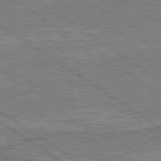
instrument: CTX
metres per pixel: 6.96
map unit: lApd
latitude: 79.8395
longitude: 170.3306
